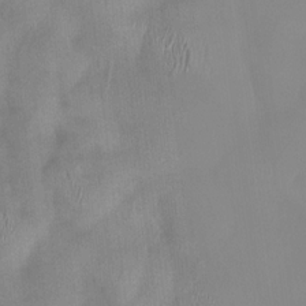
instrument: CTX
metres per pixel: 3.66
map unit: HNhu
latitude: 0.2144
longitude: -4.1767
